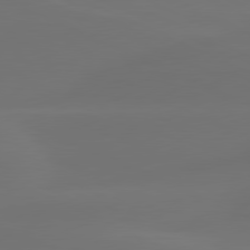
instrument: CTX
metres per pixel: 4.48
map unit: lApd
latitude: 80.4601
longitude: -83.2537
